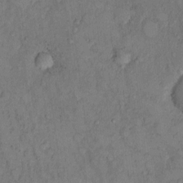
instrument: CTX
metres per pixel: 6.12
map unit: Hto
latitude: 8.4790
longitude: -58.4223
